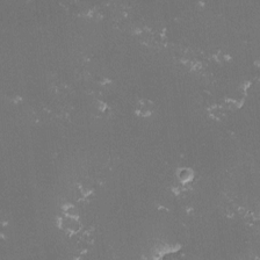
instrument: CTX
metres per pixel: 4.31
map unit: lHvf
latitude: -13.9178
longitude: -102.0255
